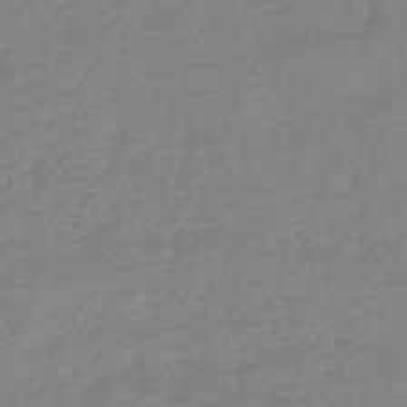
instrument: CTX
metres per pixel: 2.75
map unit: eHb
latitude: -45.1242
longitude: 84.1605
